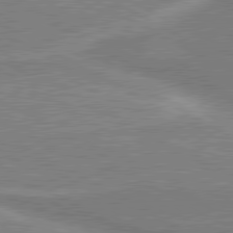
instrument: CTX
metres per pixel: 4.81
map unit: lApd
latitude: 80.7057
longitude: 142.3306
